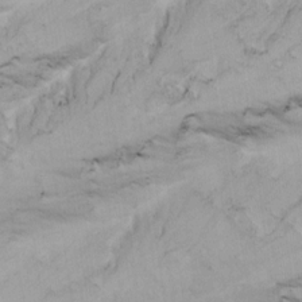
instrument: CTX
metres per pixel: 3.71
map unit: Ave
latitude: 16.8380
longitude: -138.6679
